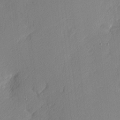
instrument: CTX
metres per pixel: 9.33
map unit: Nhu
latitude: 2.1011
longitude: -75.8205
